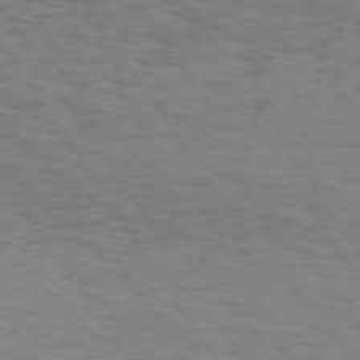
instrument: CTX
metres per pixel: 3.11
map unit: Hpe
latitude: 73.4994
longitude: -140.7057
